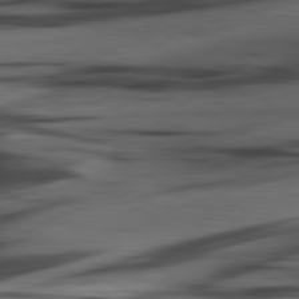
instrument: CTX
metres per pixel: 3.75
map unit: lApd
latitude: 80.8380
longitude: -85.1025
